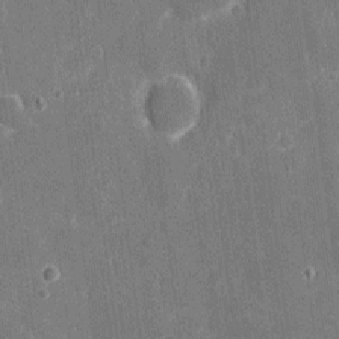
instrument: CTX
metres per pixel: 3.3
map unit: eHh
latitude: 5.8394
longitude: -67.9528
